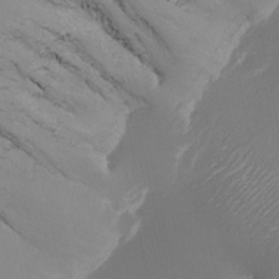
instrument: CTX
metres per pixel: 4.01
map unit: Nhu
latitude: -7.8233
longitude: -90.6302
